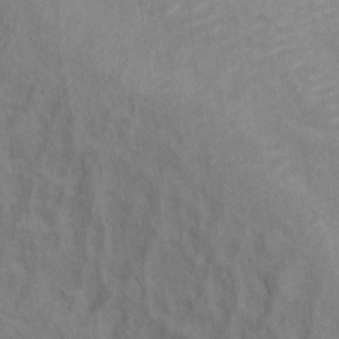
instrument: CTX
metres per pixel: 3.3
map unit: Hto
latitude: 6.7813
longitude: -37.6505
